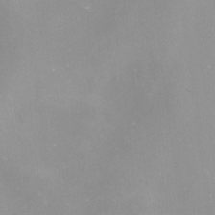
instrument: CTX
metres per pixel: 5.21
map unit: Nhu
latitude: -9.2187
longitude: -78.9892
